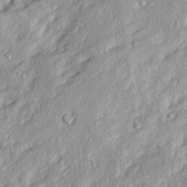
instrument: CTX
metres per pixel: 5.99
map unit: Ave
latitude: 15.6505
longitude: -137.6694
